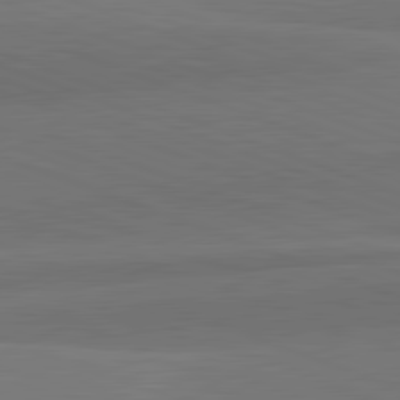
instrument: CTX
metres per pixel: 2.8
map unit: lApd
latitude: 82.2144
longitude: 136.5951
